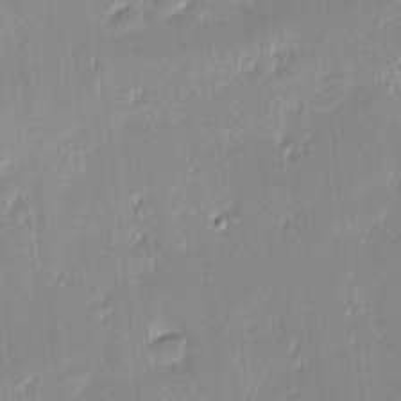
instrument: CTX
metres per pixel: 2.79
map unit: eHh
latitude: -2.6518
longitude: -82.5734
